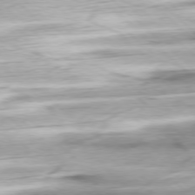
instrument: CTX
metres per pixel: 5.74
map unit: Ap
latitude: -78.2739
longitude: -72.0633
